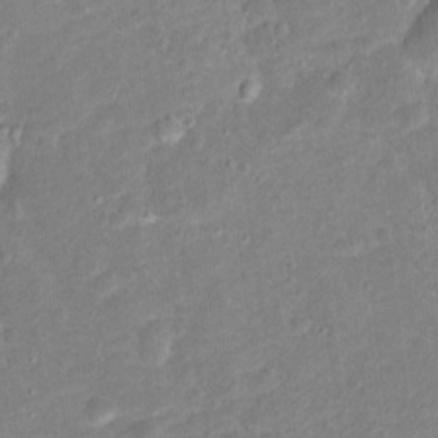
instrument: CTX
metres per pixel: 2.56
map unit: Hto
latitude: 16.1767
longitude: -42.2334
